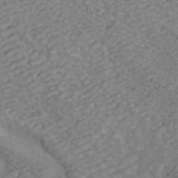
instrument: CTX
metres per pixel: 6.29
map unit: ANa
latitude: 42.9892
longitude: 16.6330
